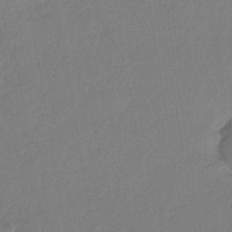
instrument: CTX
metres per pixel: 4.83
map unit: lHb
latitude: -38.0283
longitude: 69.2376
